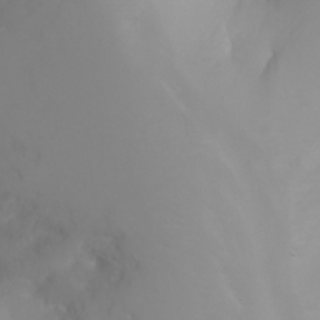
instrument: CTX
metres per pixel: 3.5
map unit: Ht
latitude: -1.8045
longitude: -61.8394
